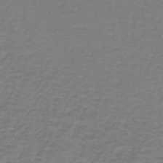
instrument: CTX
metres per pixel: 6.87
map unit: lHb
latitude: -41.9178
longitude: 56.8030
